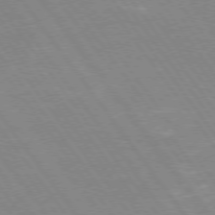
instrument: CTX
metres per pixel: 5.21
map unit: Hpe
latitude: 74.0633
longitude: -141.8772
